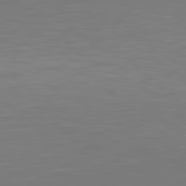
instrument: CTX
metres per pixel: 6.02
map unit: Hpe
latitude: 78.4034
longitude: -135.3481
